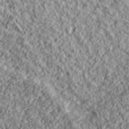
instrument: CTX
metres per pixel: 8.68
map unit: lHvf
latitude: 38.8947
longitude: -89.6505
